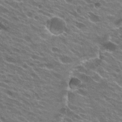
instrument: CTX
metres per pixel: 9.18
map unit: Hto
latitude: 24.7435
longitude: -37.8206
